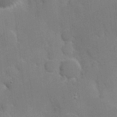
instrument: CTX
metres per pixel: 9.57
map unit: Hve
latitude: 18.1200
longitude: 151.1242
